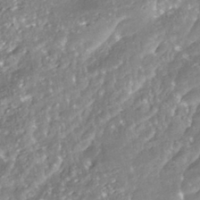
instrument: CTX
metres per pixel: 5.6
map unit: ANa
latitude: -41.5399
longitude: 103.6155
